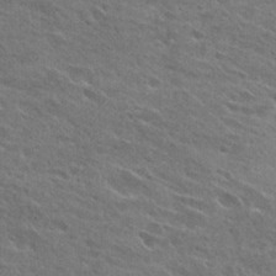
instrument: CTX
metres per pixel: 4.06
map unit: Hto
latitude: 26.1578
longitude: -44.1200
